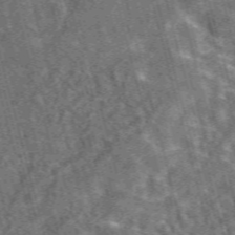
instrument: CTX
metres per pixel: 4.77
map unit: eAb
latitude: 44.1766
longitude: 111.1053
